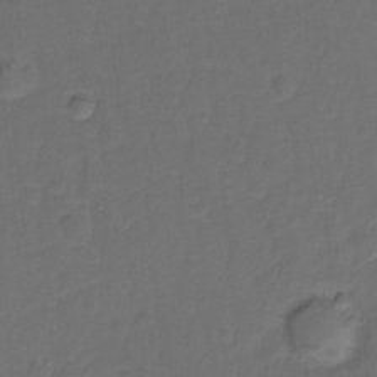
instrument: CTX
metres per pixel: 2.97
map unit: Hto
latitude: -11.3321
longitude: -38.9325
